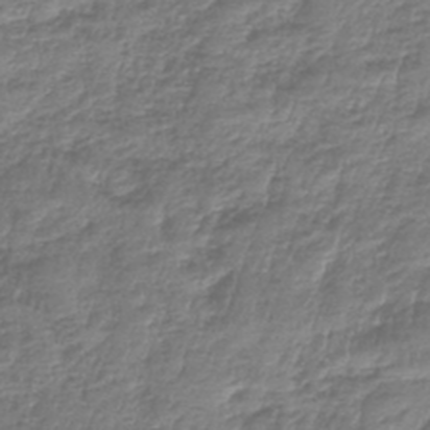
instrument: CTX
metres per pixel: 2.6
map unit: lHb
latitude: -42.3684
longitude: 64.6708
